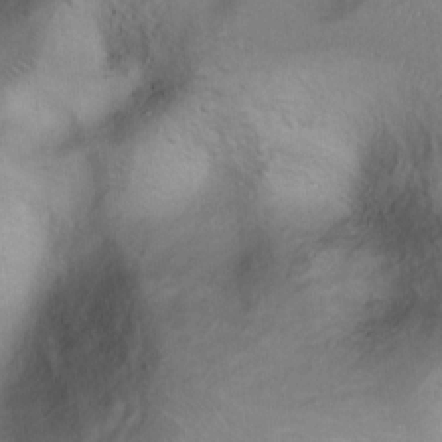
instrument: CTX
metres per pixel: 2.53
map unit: Ht
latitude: 7.8772
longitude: -30.1389
